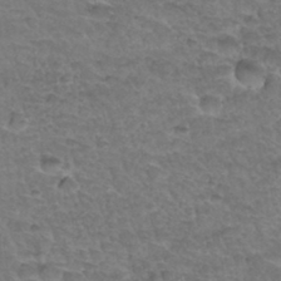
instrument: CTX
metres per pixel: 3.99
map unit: Hto
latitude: 34.2522
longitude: -46.6869
